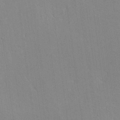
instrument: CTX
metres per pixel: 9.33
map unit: lHvf
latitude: -10.8975
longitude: -102.0822
